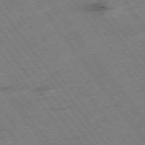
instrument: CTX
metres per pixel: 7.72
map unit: Hpe
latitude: -75.3699
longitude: -22.4412
